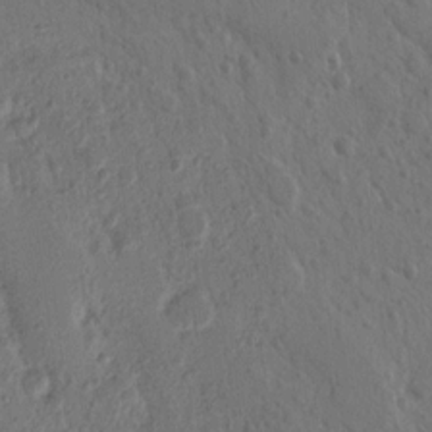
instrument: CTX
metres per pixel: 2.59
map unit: Nhu
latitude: 15.1026
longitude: -78.4790
